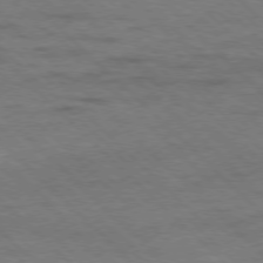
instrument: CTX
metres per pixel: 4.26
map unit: Hpe
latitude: -78.1605
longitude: 14.9353
